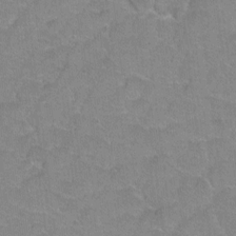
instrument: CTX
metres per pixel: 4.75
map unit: Hto
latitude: 2.2333
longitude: -32.8191
